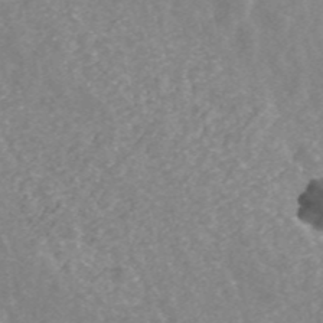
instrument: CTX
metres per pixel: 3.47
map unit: ANa
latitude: 43.4804
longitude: 25.5021
